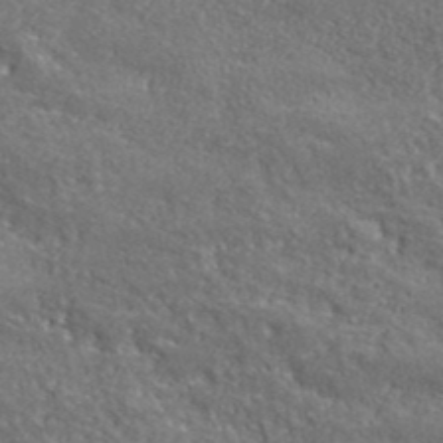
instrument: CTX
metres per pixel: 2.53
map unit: lHvf
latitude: 40.5356
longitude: -87.1970
